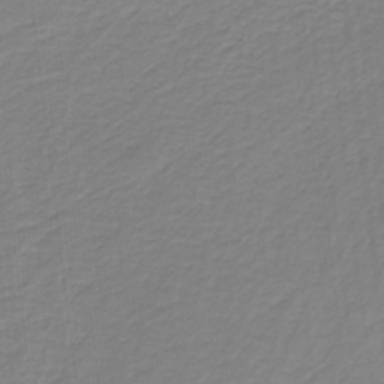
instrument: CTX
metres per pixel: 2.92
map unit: HNb
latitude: -37.6155
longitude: 55.5399
